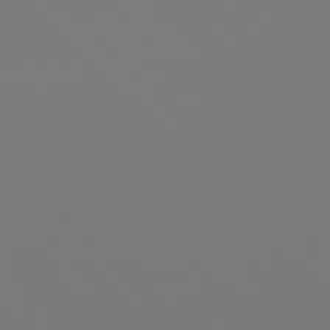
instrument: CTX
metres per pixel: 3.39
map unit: Hpe
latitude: 77.1214
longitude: -164.1578
